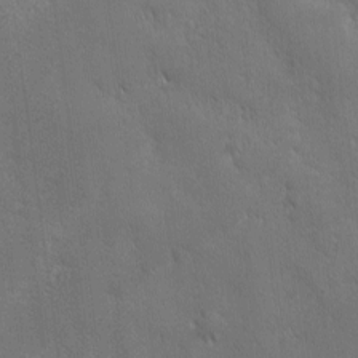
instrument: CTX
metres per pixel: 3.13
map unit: Ave
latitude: -7.8800
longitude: -120.9892
